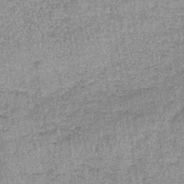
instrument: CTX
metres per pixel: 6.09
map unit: lHb
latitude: -36.0094
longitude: 65.4833
